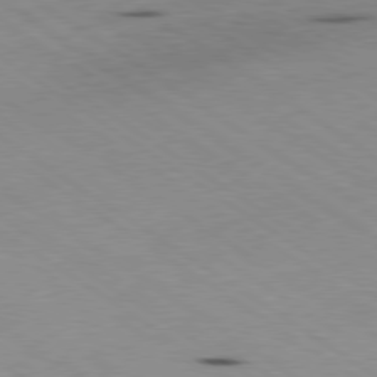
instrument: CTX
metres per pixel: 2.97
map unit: Hpe
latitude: -80.2929
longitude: 23.6344
